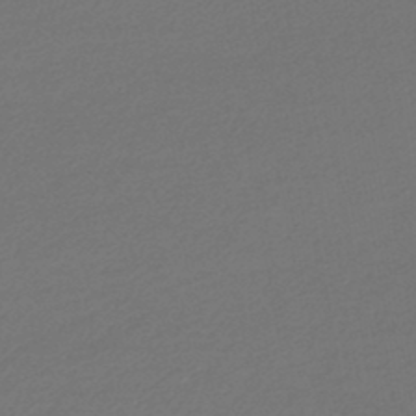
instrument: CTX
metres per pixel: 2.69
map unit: lHb
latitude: -46.3306
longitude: 68.0661
